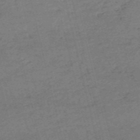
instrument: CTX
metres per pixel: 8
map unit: HNb
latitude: -53.9745
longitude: -37.0837
